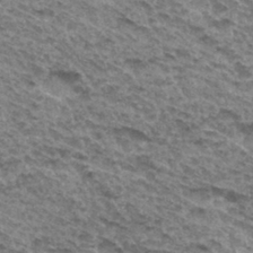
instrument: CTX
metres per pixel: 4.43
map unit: Hto
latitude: 31.8962
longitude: -46.7436
